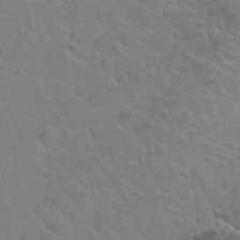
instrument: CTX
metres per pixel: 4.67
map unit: Hto
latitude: 34.4034
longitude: -50.1955
